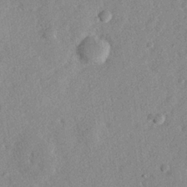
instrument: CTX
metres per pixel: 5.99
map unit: lHvf
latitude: 23.6316
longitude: 144.3684
